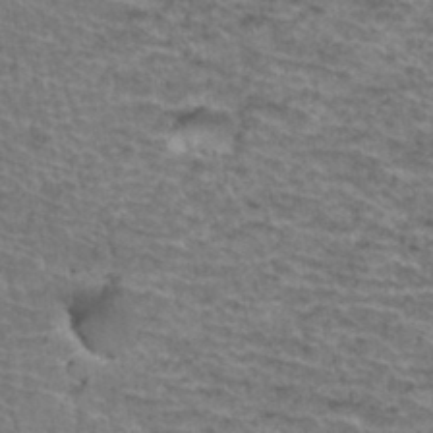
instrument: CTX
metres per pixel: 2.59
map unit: Hto
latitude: 36.8947
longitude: -43.6505
